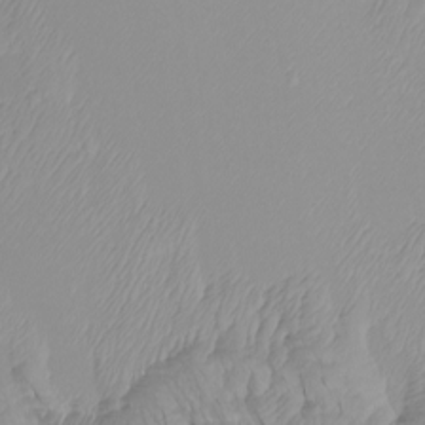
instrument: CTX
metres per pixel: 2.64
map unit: Htu
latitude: -7.1620
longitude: -67.2537
